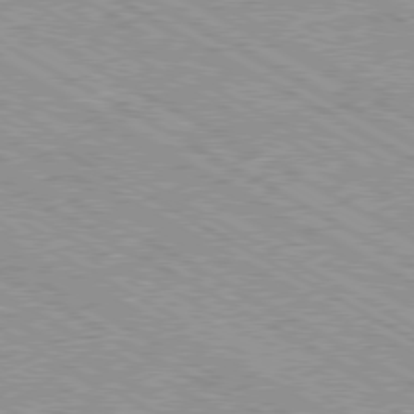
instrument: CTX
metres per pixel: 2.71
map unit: Ap
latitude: -80.4629
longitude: -53.4427
